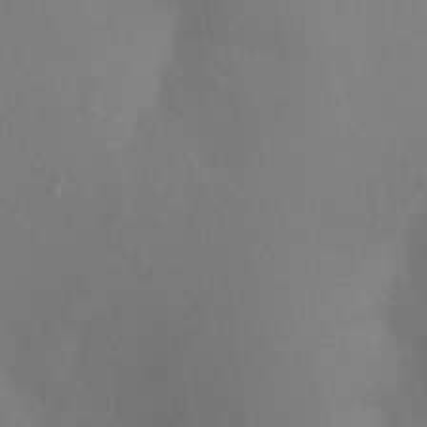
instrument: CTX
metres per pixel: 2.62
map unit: Ht
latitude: -4.6707
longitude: -25.3859
